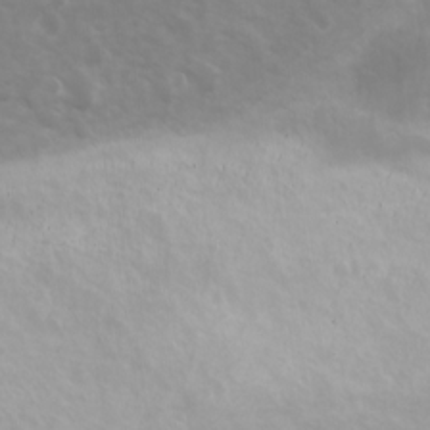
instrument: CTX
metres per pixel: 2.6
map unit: Ave
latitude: 18.0822
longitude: -133.6316
